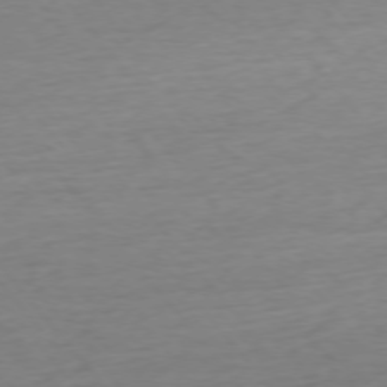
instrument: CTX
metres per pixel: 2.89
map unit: Ap
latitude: -76.0094
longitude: -64.7813
